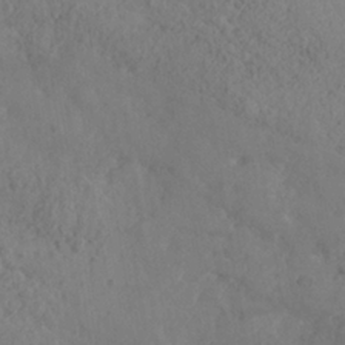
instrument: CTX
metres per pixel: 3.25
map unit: Nhe
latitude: -37.4265
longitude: 139.5777
